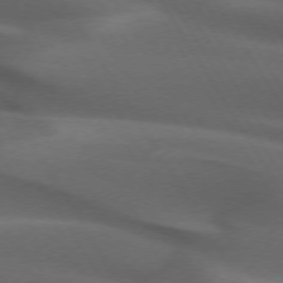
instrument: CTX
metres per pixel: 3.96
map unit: lApd
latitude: 72.8758
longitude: -52.0822
